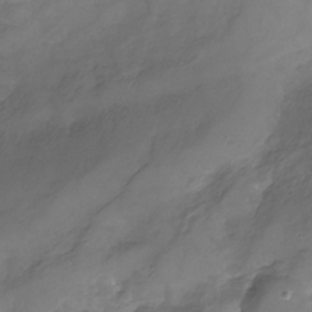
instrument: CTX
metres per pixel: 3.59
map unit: Nhu
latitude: -24.7463
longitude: -56.7813
